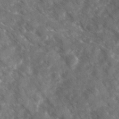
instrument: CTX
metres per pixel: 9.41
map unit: Ave
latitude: 17.6694
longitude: -130.9136
